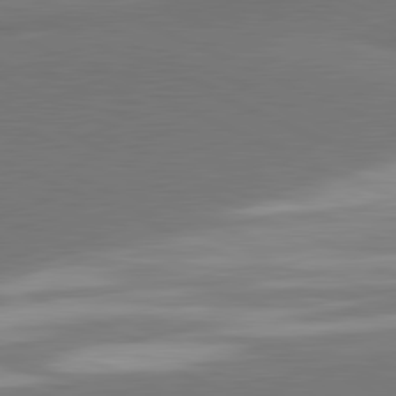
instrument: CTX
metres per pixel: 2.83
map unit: lApd
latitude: 81.3482
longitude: 163.5966
